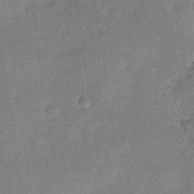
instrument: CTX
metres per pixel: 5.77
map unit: Nhu
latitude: -28.8408
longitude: -62.4223
